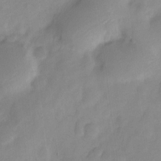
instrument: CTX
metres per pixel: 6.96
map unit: Nve
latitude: -21.5210
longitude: 107.5966
